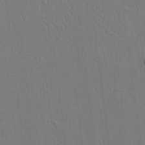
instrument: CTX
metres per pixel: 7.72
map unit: lAvf
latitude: 8.4979
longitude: 168.8030
